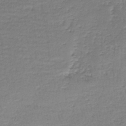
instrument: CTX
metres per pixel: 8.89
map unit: lHb
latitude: -44.2551
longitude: 58.5762
